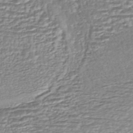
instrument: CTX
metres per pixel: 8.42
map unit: HNhu
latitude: -44.3306
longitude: 104.7463
